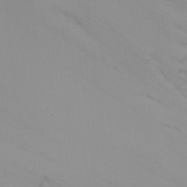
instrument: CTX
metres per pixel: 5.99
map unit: Ht
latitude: -8.1417
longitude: -32.2145
